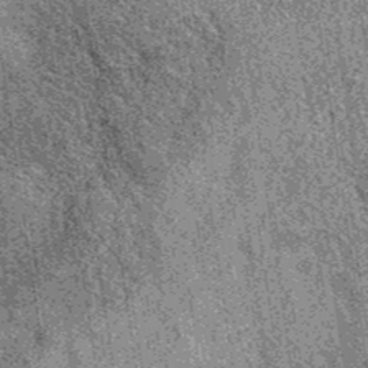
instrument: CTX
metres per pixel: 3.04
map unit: eAb
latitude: 37.7638
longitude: 107.6344
